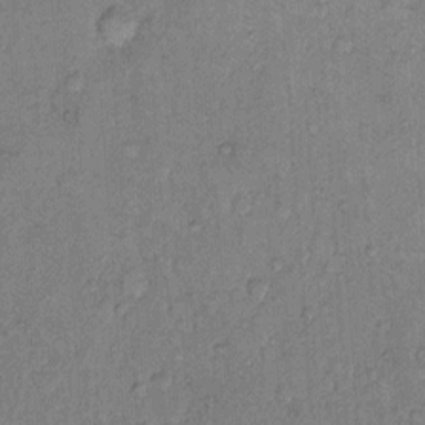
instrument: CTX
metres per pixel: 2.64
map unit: Hto
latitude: 10.1200
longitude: -61.7827
